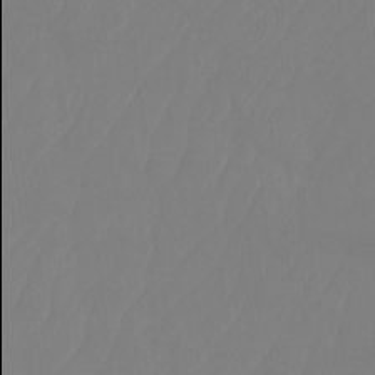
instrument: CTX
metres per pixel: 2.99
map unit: Ht
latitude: -14.3496
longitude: -49.9906
